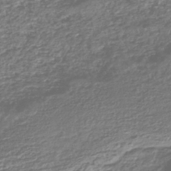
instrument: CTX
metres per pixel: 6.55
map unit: HNhu
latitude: -43.8989
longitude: 104.1228
